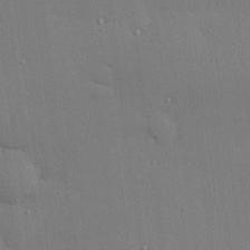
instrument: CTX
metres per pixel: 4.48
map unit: Hve
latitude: 26.5546
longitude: -90.3845
